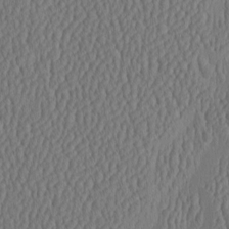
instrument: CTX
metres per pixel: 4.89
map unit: HNhu
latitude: -3.3320
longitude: 13.2376
